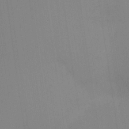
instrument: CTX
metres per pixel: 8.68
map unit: Nhu
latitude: -10.4062
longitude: -75.5749
